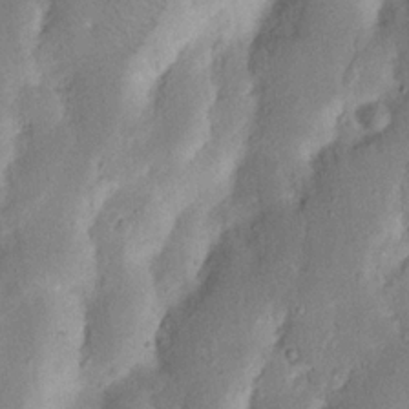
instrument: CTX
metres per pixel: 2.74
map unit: Nhu
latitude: 17.6316
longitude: -74.3656
